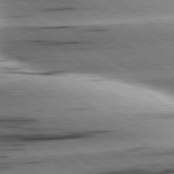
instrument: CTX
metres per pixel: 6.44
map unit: lApd
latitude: 79.0459
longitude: -155.1592
